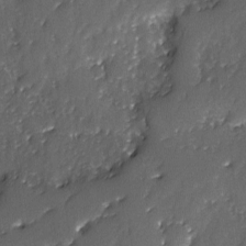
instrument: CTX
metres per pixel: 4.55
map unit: Ave
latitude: -7.6722
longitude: -117.8772
